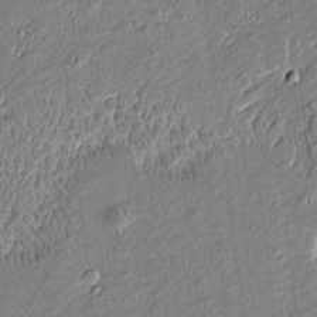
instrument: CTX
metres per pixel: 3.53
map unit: Htu
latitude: -7.0108
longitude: 176.7652
